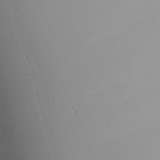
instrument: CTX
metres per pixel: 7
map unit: Nhu
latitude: -6.6518
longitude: -81.4048
